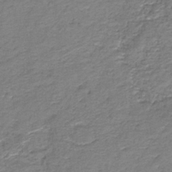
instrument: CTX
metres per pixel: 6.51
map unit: HNb
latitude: -36.6707
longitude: 51.3699
